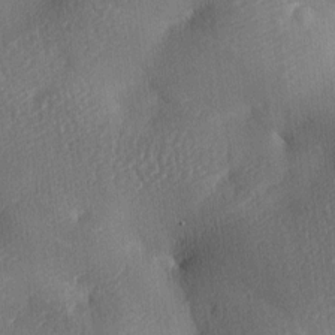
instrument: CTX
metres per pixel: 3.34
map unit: lAa
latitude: -8.4062
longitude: -127.5938
